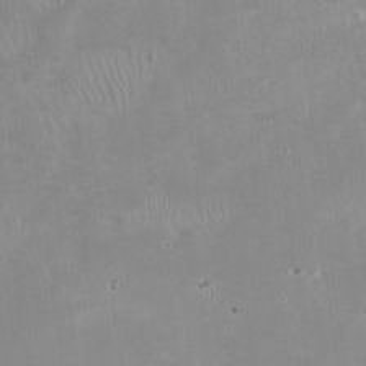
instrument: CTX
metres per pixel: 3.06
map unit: Nhu
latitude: -27.3131
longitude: -60.4979
